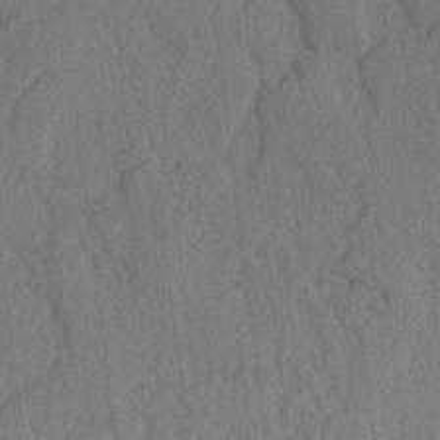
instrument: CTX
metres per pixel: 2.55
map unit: lAvf
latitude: -2.8974
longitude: -109.3481
